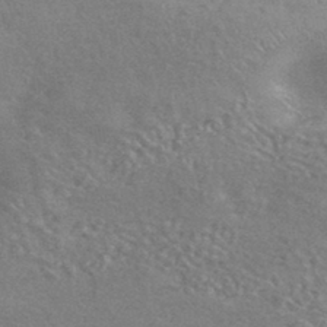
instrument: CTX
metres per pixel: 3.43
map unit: HNhu
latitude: -42.7841
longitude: 92.6896
